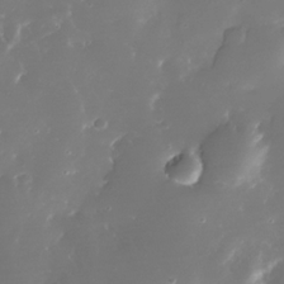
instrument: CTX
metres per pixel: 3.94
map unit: Nhe
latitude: -33.1243
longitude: -116.6302
